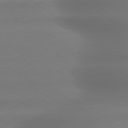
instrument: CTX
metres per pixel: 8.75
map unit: lApd
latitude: 79.5371
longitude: -134.6301
